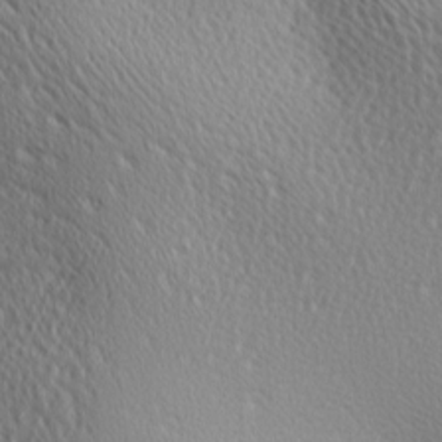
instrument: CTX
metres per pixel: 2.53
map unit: lAa
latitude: 1.4048
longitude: -115.7071
